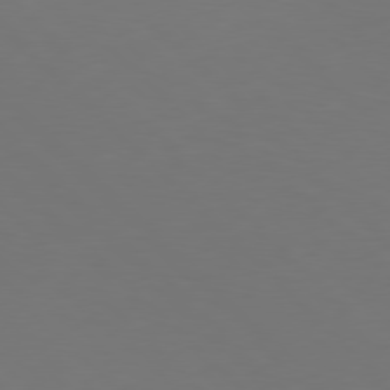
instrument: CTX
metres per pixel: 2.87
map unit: Hpe
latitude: 77.8205
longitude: -167.6505
